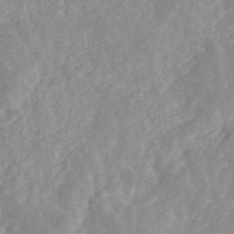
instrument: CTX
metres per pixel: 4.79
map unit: ANa
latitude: 45.8772
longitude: 30.1417
